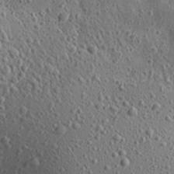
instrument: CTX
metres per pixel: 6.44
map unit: Aa
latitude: 22.3845
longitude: -140.0822
